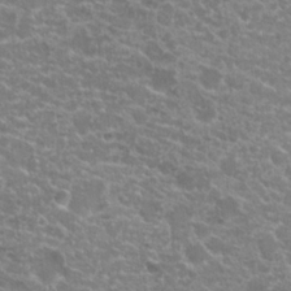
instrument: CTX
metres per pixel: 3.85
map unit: Hto
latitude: 20.0822
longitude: -36.4223
